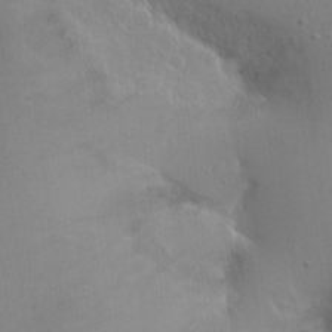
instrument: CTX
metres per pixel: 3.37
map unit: Ht
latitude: -14.8030
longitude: -40.8002
